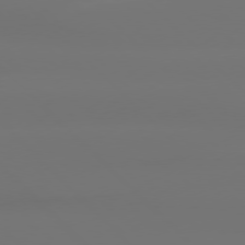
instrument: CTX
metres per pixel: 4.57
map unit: Hpe
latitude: 76.7435
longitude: -132.5168
